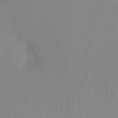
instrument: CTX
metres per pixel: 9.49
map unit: Ht
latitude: -14.5007
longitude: -50.4412
